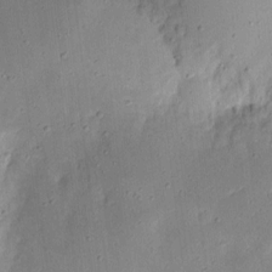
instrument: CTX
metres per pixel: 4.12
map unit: eHh
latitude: 8.6302
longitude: -72.2523
